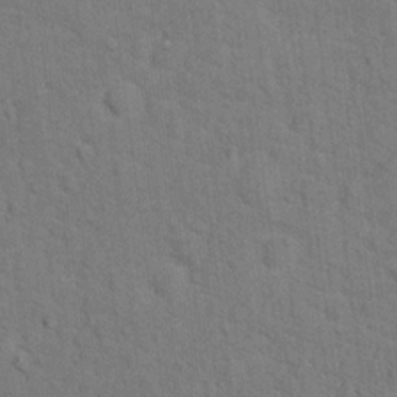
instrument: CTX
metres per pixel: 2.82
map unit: Hto
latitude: 15.1593
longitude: -38.3089
